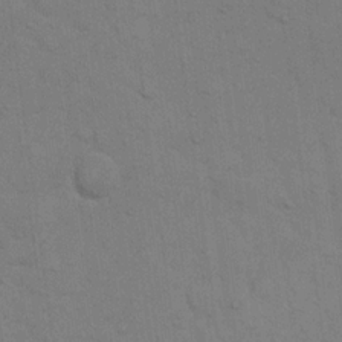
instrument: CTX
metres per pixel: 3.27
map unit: eHh
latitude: 19.3859
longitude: -62.4601
